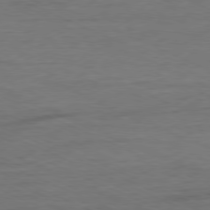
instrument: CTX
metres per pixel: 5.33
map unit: Ap
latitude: -80.3495
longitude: -104.0255
